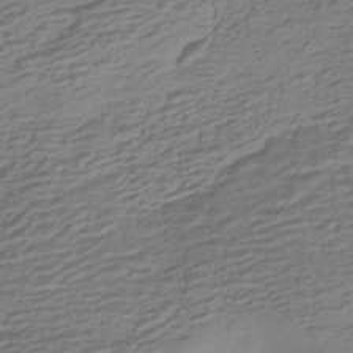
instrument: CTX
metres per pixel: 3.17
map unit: HNhu
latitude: -42.7463
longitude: 100.9730
